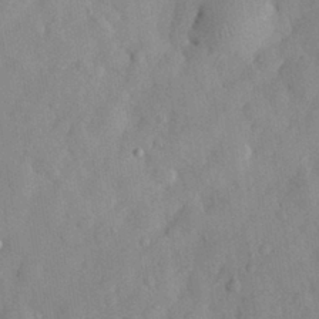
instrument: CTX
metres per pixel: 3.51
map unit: eHh
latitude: 30.1200
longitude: -73.9528
